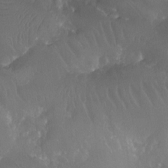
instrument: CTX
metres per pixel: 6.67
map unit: Ht
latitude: -11.7856
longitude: -43.4993
